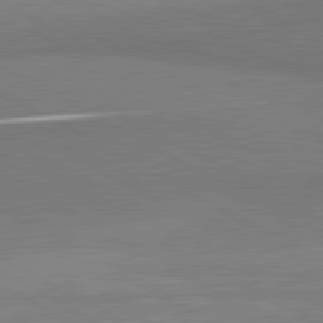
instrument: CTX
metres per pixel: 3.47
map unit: lApd
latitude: 81.0836
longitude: 159.0864
